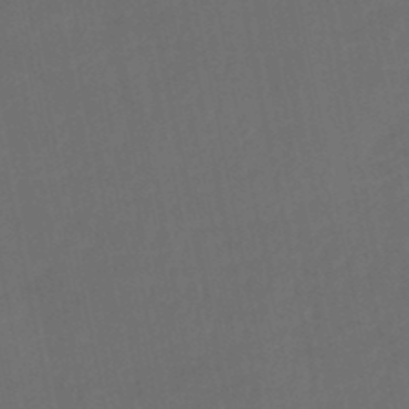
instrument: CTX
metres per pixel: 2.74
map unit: lHb
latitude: -45.8989
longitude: 61.0864
